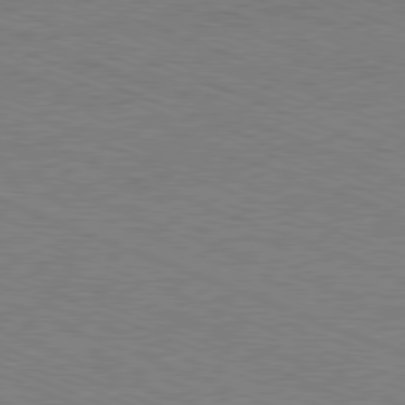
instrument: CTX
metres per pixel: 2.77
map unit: Ap
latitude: -81.1809
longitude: -74.9514
